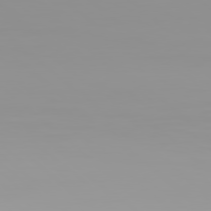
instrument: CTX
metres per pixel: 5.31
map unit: Hpe
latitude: 78.1389
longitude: -145.5749
